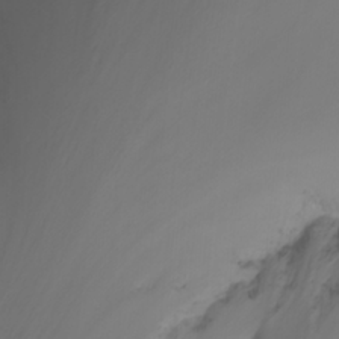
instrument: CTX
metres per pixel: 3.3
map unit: Nhu
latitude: -10.4062
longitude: -69.2915
